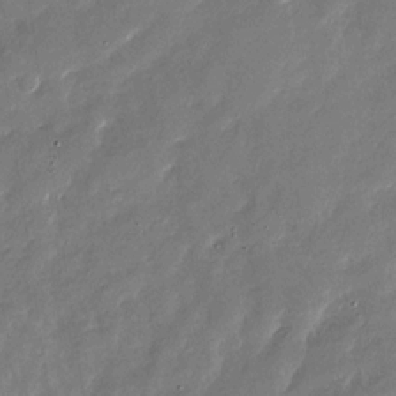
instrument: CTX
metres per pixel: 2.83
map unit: Nhu
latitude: -28.7463
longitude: -75.3671
